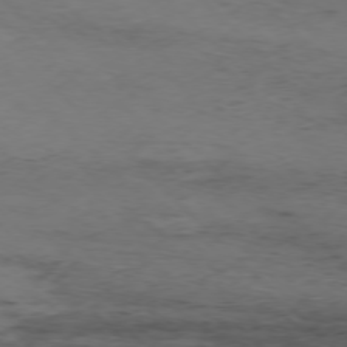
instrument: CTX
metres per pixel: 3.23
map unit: Hpe
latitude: -77.2943
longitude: 11.6344
